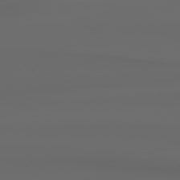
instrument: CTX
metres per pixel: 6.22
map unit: Hpe
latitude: 78.9892
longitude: -137.9717
